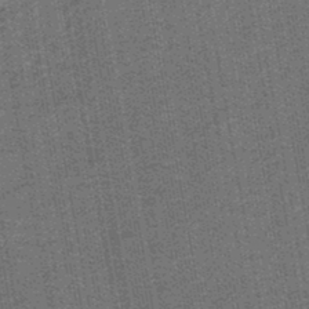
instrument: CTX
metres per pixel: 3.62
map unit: lHb
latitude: -45.0864
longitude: 57.9178
